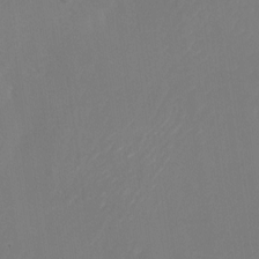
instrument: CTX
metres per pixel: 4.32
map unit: Nhu
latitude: -24.1228
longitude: -72.4790
